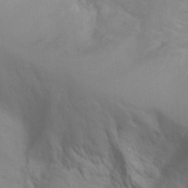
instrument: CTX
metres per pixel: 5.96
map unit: Ht
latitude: 2.6112
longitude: -22.5546
